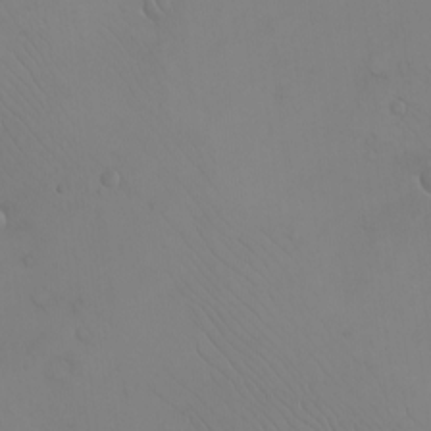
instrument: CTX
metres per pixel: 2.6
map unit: eHh
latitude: -9.9745
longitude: -67.4237
